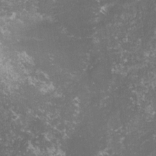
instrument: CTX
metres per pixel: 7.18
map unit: lHvf
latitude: -15.9556
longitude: -99.5938
